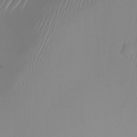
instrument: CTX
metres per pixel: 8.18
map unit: Nhu
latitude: -24.3873
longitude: -71.8583
